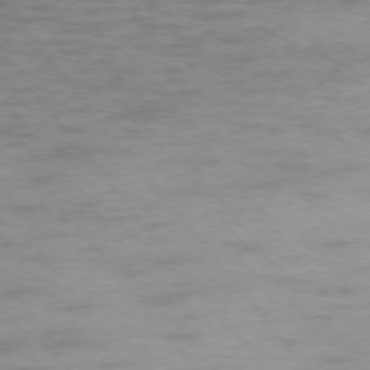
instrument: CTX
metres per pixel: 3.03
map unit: Ap
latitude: -76.0850
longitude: -84.7246
